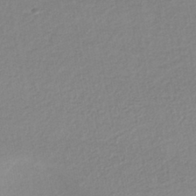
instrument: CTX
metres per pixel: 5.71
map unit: HNhu
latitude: -44.1228
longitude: 95.7288
